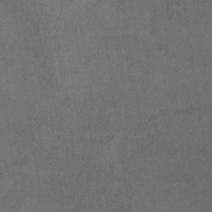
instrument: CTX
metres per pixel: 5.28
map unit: HNb
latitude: -31.7477
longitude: 63.5210
